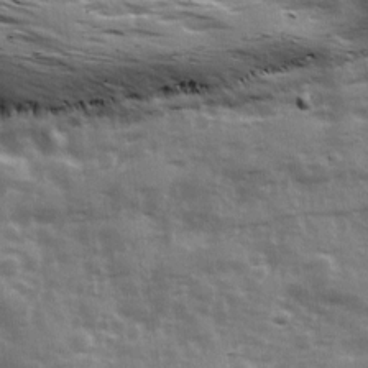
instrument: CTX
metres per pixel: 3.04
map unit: Ave
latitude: 13.0081
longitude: -103.1781
